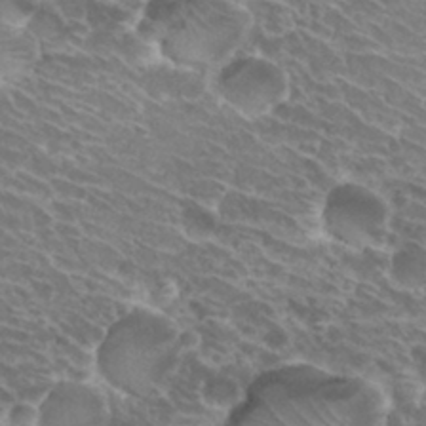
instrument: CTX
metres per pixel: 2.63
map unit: Hto
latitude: 30.7436
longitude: -42.5546
